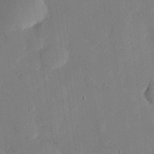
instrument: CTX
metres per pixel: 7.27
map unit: eHh
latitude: 28.0444
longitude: -82.0444
